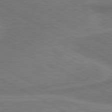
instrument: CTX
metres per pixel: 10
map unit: lApd
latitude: 80.5546
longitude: 128.2929
